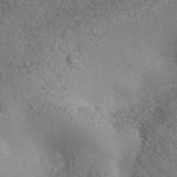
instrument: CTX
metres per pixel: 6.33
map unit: Nhe
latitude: -35.5210
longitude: -130.3468
